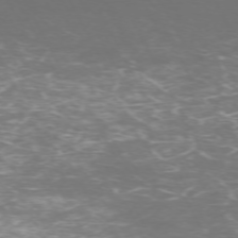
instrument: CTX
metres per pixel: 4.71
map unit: Hpe
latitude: -71.7100
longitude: 7.7855
